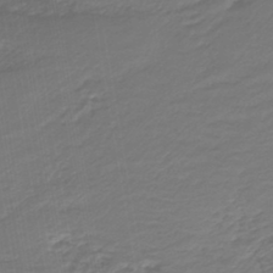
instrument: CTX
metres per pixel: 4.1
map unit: HNb
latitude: -42.6140
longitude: 51.6155
